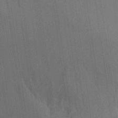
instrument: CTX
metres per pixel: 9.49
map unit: Hto
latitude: 26.1200
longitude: -43.2915
